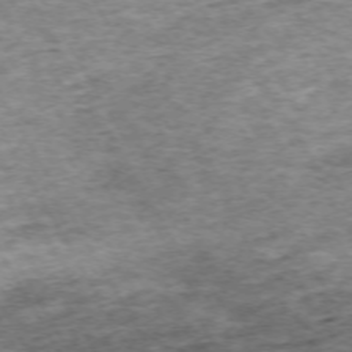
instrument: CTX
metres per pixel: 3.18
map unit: Hpe
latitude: -71.8422
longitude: 13.6722
